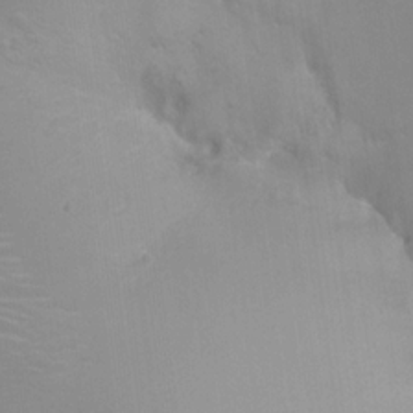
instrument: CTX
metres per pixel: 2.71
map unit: Ht
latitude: -0.2929
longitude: -34.7246
